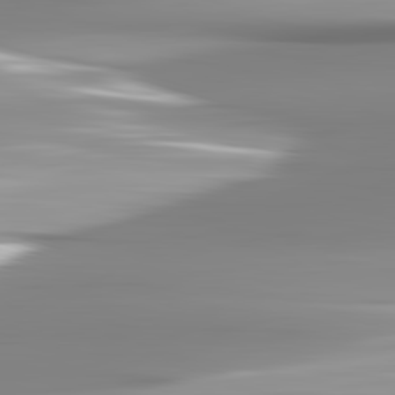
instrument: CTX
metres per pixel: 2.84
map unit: lApd
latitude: 82.8757
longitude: -138.7057
